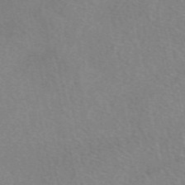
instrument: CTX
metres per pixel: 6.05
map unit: eAb
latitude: 50.1766
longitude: 116.3495
